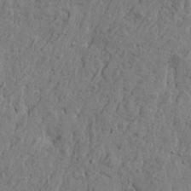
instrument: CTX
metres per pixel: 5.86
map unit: Htu
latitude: -5.5399
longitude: 179.7288
